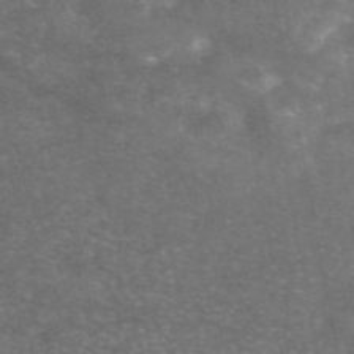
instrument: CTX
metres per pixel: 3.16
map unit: eAb
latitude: 46.9136
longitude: 120.2550
